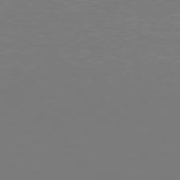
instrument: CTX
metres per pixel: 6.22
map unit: Hpe
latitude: 78.1200
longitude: -166.9702
